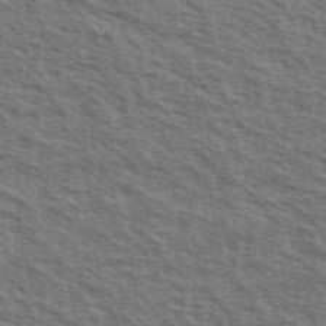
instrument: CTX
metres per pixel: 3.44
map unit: Ave
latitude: 38.7246
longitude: -111.5749
